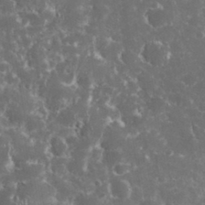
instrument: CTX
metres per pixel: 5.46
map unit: eHh
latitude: 33.2537
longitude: -62.3656
